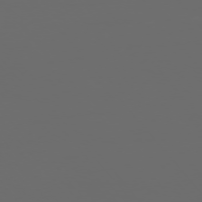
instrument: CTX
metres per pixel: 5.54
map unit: Ap
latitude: -76.2739
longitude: -74.5357
